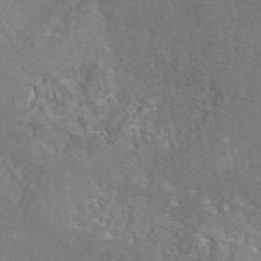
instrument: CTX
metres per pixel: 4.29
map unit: eAb
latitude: 46.1389
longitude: 110.6518
